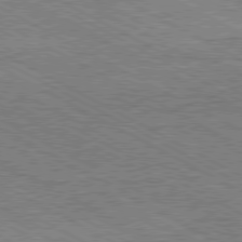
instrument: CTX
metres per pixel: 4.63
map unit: Hpe
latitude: -81.2754
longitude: 20.2928
